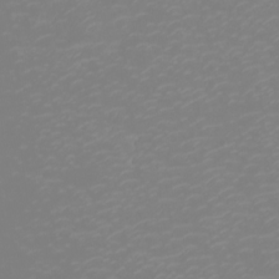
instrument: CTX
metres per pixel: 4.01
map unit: eHh
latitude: -2.5573
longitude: -75.3671
